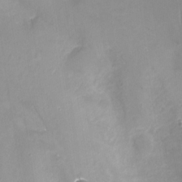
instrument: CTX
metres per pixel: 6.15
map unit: Ht
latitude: -16.0661
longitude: -41.9717
